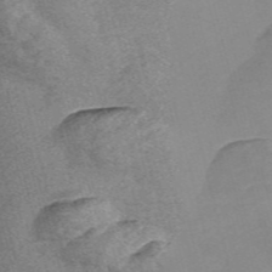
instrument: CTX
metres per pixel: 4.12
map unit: Nve
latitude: -57.3887
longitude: 57.7855
